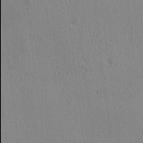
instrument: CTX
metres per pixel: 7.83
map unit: Ave
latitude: -8.9919
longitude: -121.9906
